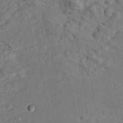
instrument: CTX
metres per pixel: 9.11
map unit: eHh
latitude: 24.3656
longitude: -80.5735
